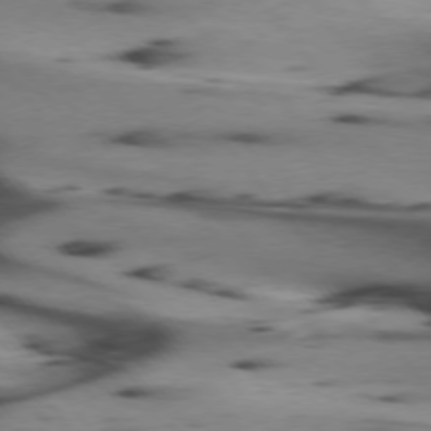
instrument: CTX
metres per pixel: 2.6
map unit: lApd
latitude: 74.8758
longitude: -65.7072
